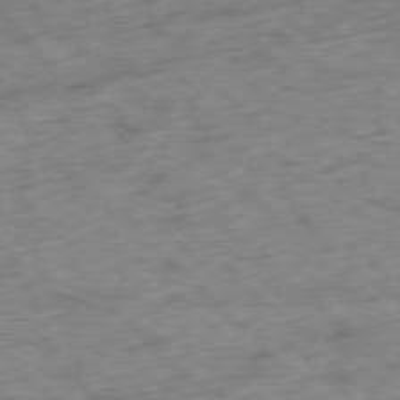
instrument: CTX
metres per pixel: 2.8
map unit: Ap
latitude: -77.4643
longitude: -79.6127
